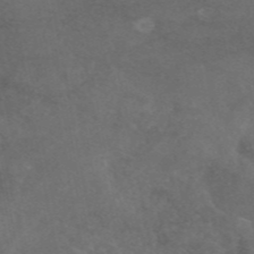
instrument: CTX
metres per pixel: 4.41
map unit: eAb
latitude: 46.1011
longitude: 115.1242
